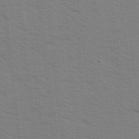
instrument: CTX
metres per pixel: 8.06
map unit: Ave
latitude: 14.7247
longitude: -102.5734
